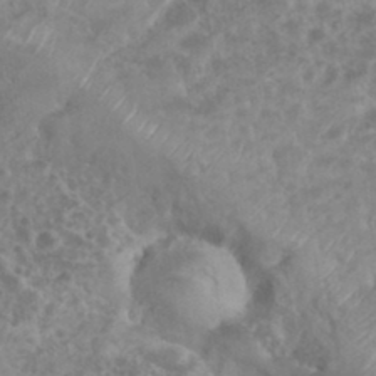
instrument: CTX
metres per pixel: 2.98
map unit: eHh
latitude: 34.6868
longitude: -61.8583
